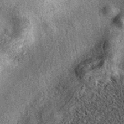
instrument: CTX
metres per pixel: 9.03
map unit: eAb
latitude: 39.8394
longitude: 106.5574
